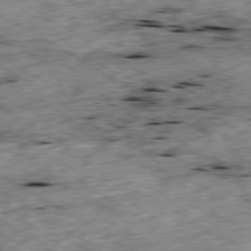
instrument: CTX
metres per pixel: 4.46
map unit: Ap
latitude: -79.6910
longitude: -90.0822
